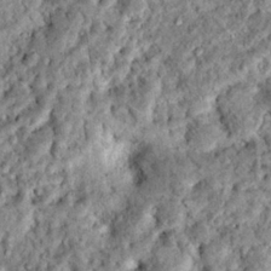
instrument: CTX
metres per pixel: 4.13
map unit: Hto
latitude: 14.9325
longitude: -35.4615
